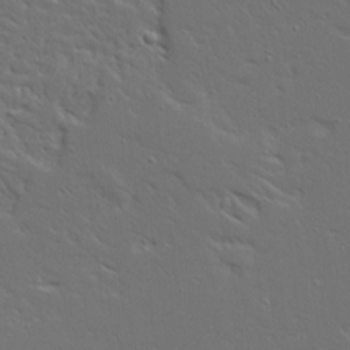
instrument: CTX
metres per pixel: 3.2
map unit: Ave
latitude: 14.7813
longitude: -139.4237
